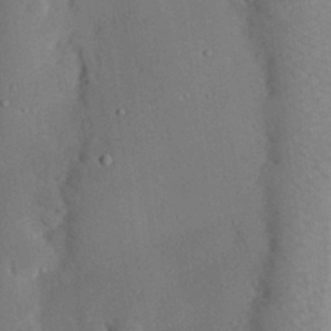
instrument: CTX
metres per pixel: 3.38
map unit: eHh
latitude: 28.2711
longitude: -80.8569
